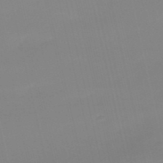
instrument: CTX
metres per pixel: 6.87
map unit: lHb
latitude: -48.9542
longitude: 76.0850
